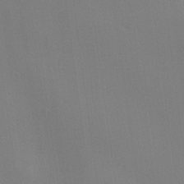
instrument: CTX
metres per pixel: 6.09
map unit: lHvf
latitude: 22.8191
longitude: 141.0108
